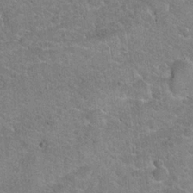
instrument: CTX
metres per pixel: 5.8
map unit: Hto
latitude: 20.7247
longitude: -48.9892
